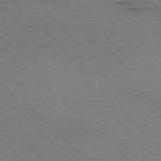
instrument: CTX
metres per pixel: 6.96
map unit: Ap
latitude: -77.4832
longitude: -86.4223
